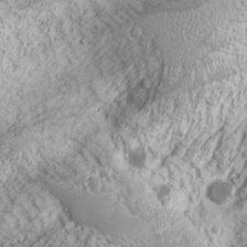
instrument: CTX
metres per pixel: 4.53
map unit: Nhu
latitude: -9.7666
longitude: -69.4048
